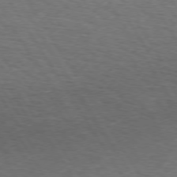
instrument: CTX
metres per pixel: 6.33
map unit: Hpe
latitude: 73.1970
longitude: -124.4979
